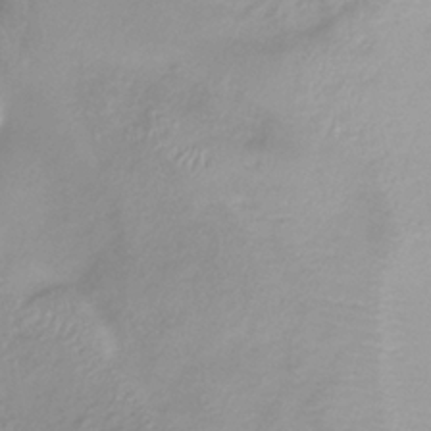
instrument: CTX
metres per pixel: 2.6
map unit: lHb
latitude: -36.5762
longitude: 69.3509
